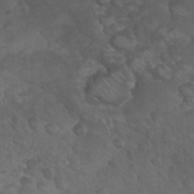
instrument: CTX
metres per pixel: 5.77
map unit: Nhu
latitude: 26.6491
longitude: -54.5735
